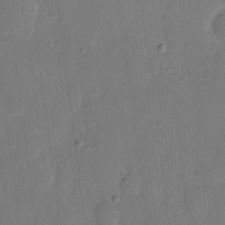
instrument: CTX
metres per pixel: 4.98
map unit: eHh
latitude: 7.3860
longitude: -68.8569
